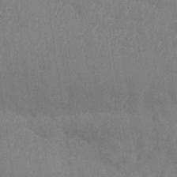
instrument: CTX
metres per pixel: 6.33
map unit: Nhe
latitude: -36.3495
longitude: -177.4048
